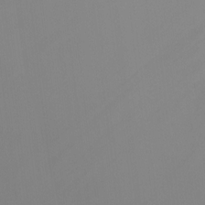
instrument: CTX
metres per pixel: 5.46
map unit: Ht
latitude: -7.8989
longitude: -32.3278
